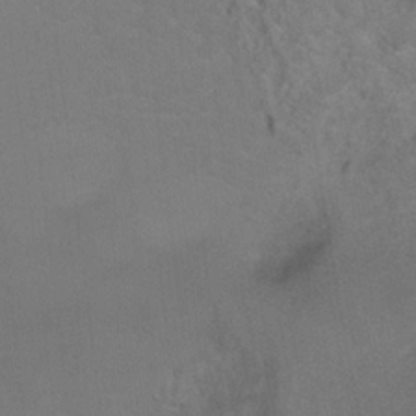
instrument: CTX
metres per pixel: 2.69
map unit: Ht
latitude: 1.2348
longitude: -33.4804
